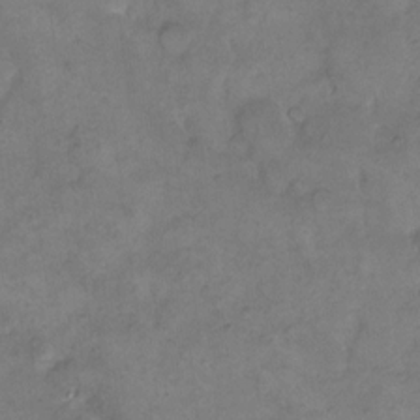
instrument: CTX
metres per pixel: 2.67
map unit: eHh
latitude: 14.4601
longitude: -65.8583
